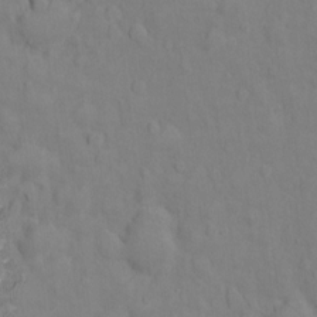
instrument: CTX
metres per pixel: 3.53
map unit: Ht
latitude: 11.0836
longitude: -33.4993
